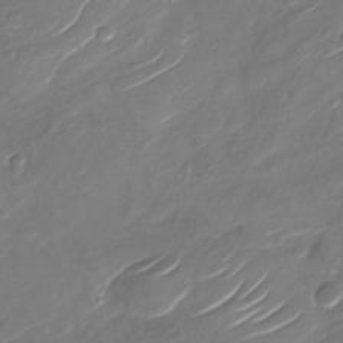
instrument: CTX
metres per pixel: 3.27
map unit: Nhu
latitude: -29.4832
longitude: -71.8961
